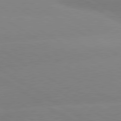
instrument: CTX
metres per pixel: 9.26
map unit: lApd
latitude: 80.1389
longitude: -152.1956
